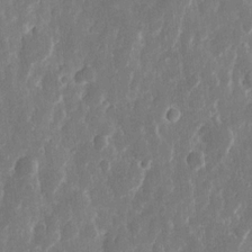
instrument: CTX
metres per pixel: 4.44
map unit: eHh
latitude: 12.6491
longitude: -71.9528
